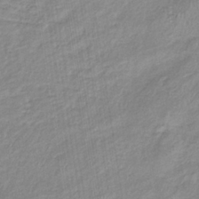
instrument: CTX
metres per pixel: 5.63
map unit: eHb
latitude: -35.5210
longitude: 73.5966
